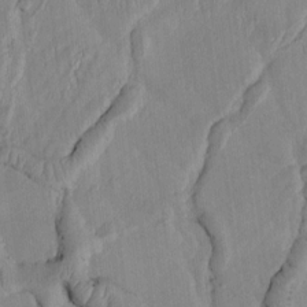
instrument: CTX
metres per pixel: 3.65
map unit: Htu
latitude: 2.2144
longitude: 148.9353
